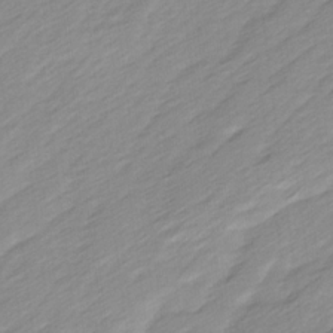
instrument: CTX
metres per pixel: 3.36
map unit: Ave
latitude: 15.7450
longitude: -136.2901
